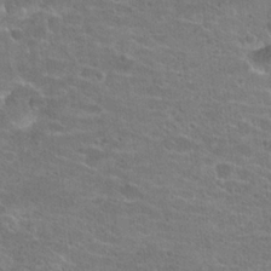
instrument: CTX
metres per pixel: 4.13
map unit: Hto
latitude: 20.7813
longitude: -43.0270
